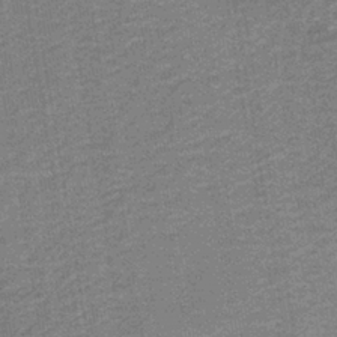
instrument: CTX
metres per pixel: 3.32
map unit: HNb
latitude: -38.5574
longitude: 50.5385
